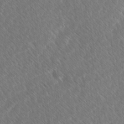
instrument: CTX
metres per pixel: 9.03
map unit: Ave
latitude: 8.3278
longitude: -106.3656
